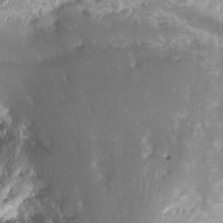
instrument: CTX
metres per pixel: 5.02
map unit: Nhu
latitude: -11.5210
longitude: -63.6694
